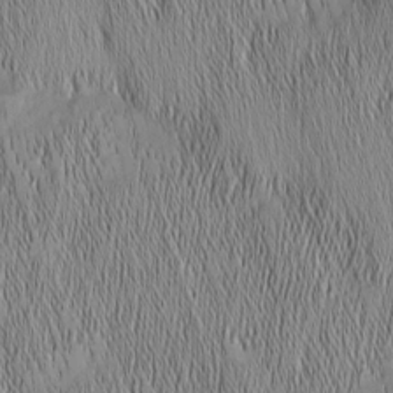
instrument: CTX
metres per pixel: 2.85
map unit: Nhu
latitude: -6.2361
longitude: -152.5168
